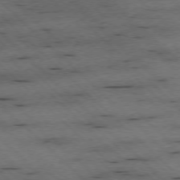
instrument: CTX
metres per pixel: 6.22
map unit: Ap
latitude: -77.1998
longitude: -86.6301
